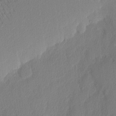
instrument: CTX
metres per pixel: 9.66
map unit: eHh
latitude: 3.1781
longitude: -76.7813
